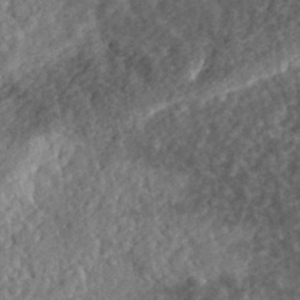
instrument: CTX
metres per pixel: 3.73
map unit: eHh
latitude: 35.4993
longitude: -78.9325
